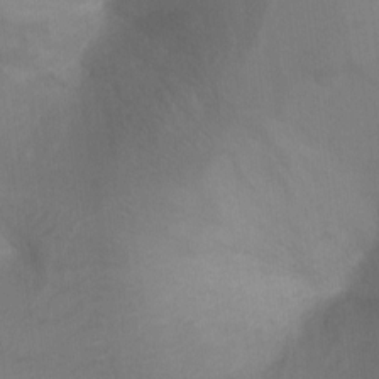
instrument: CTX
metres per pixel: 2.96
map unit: Ht
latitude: 4.9325
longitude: -30.0444
